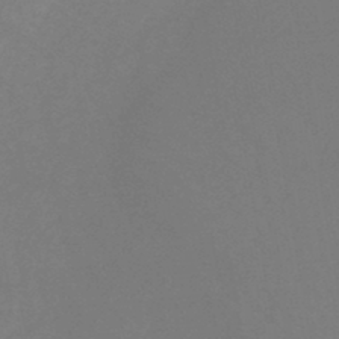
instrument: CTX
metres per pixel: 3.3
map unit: eHb
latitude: -45.8422
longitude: 84.0850
